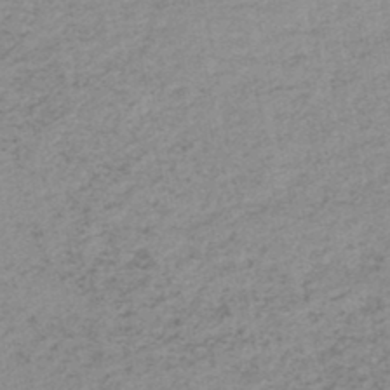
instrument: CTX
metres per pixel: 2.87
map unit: lHb
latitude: -45.8989
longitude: 69.5777
